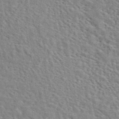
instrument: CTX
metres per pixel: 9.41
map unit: eAb
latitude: 44.4601
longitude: 110.3495
